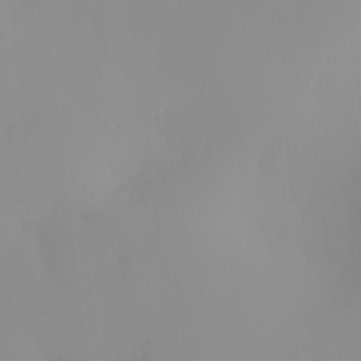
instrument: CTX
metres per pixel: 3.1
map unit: eHh
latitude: -0.7464
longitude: 20.0094
